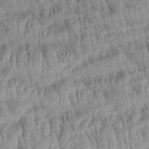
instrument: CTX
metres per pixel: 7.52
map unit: Aa
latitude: 28.8758
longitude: -137.5938
